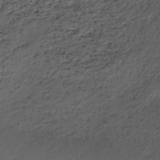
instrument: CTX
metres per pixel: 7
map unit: HNhu
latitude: -42.9352
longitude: 105.5588
